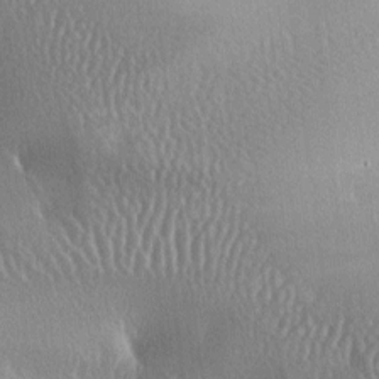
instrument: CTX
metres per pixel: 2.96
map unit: lAa
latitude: -7.5777
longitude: -125.0270
